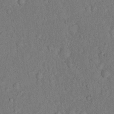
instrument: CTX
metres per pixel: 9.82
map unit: eHh
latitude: 18.1200
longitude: -62.2901
